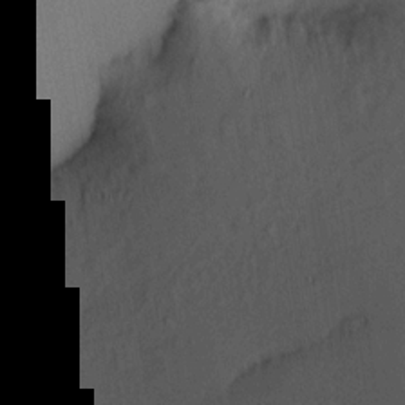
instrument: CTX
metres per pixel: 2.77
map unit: HNhu
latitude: 13.0648
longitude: 12.2173
